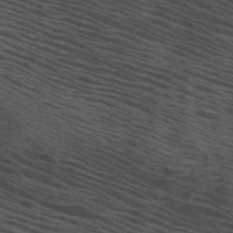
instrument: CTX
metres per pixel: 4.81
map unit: HNb
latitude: -45.9367
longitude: -45.5560
